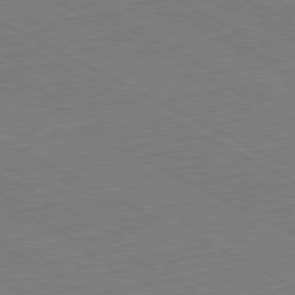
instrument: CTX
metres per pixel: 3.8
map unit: Hpe
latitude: -80.9920
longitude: 21.5966
